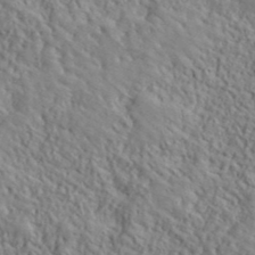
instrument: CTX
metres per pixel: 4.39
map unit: lHvf
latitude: 39.9150
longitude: -89.3482
